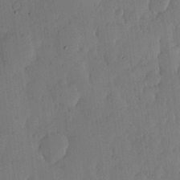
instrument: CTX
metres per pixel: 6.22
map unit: lHvf
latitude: 17.8583
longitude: -115.4426
